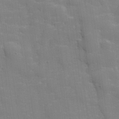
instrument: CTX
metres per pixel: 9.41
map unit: lHvf
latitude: 24.8380
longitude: 142.1038
